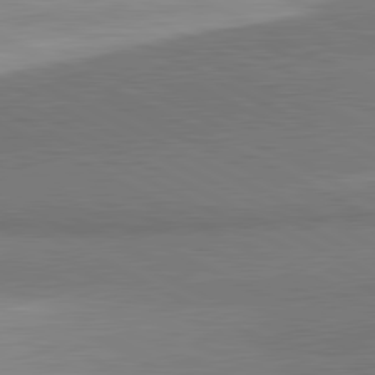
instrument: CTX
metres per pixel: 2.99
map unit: lApd
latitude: 81.4048
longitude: 158.1416
